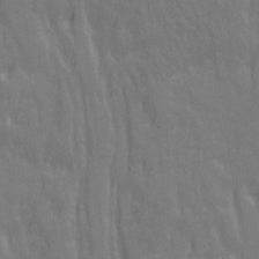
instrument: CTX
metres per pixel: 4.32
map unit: Ave
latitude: 20.7058
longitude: -134.1577
